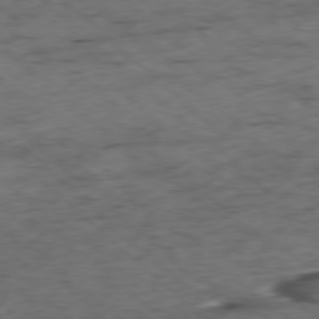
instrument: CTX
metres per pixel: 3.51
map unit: Ap
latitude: -78.2361
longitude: -60.7813
